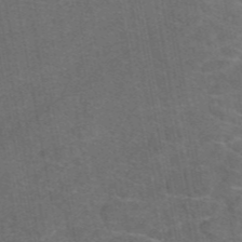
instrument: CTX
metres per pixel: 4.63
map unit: eAb
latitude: 47.6127
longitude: 105.6722
